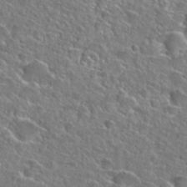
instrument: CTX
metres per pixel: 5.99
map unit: Hto
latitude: 25.3481
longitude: -46.5168
